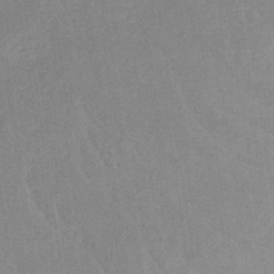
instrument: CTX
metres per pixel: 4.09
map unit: HNb
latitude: -32.7464
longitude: 63.1431
